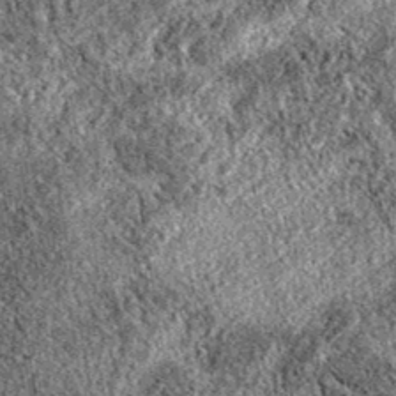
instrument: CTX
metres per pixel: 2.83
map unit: eAb
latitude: 38.0255
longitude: 111.2943
